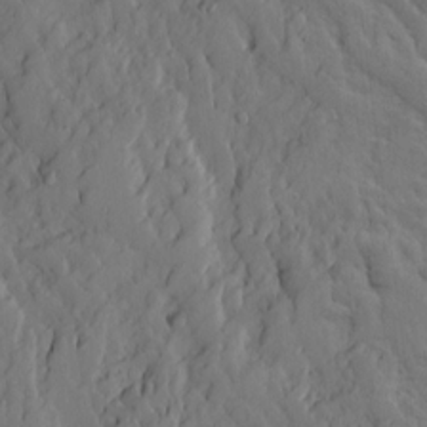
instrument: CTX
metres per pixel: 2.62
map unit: Ave
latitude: 13.9339
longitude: -132.0444
